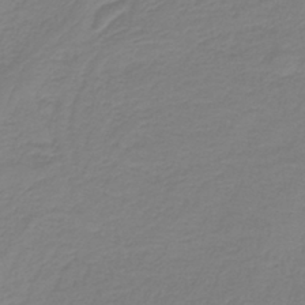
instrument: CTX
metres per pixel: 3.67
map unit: HNb
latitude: -37.9745
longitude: 54.4440
